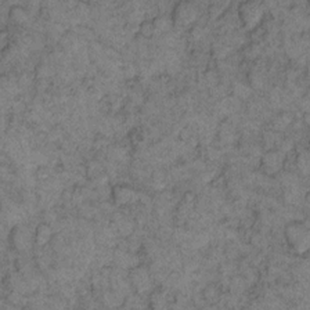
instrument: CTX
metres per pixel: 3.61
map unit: eHh
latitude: 11.8017
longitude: -63.0459
